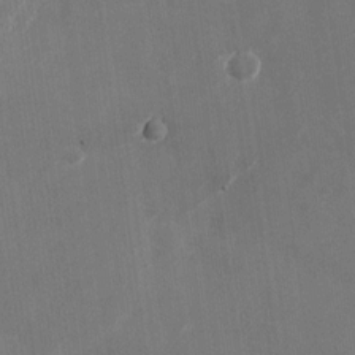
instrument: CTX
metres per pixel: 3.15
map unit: Nhu
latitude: -28.6519
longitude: -74.6302
